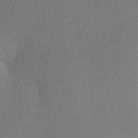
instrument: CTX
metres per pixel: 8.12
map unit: Htu
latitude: -7.2754
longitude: -66.8758
